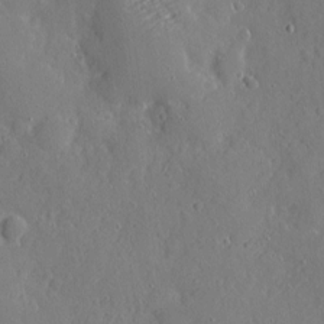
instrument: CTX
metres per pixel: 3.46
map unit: eHh
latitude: 3.8394
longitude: -75.1025
